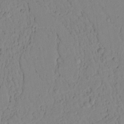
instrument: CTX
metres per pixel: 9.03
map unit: lAvf
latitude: 8.8947
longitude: 169.1620
